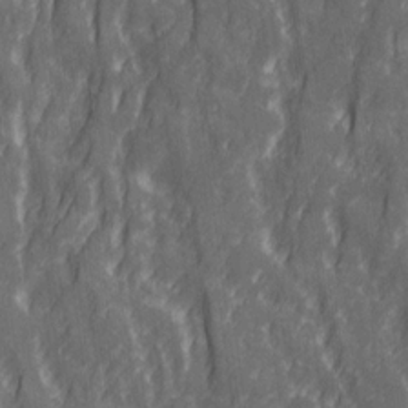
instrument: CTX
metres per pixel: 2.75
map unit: Ave
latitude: 20.5168
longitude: -133.8961
